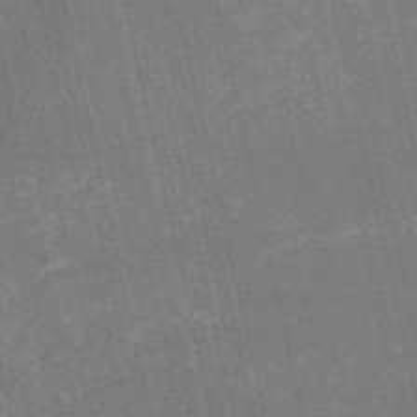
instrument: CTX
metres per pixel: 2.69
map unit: HNb
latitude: -51.9178
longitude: -41.1781
